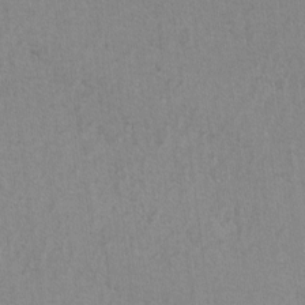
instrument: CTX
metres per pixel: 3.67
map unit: lAvf
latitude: -6.6518
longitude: -114.3845
